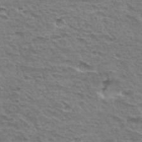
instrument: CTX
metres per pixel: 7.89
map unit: Hto
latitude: 34.2711
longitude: -45.4993
